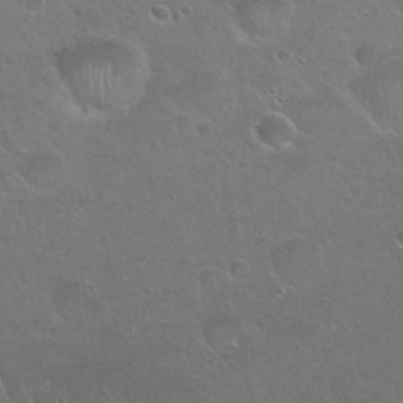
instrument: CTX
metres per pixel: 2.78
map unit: Hto
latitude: 23.8205
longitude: -50.5734
